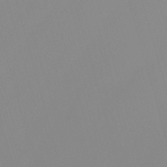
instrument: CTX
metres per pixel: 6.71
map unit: Nhu
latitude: -7.4265
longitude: -77.7071
